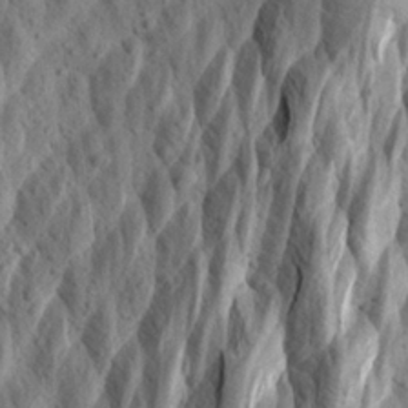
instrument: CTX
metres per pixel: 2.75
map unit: Aa
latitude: 24.8757
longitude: -144.2522
